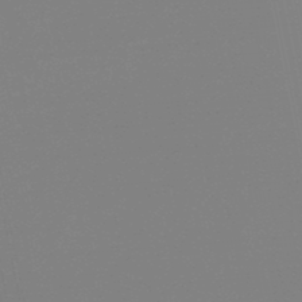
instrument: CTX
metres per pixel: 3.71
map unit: lHb
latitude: -48.5952
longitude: 69.6532
